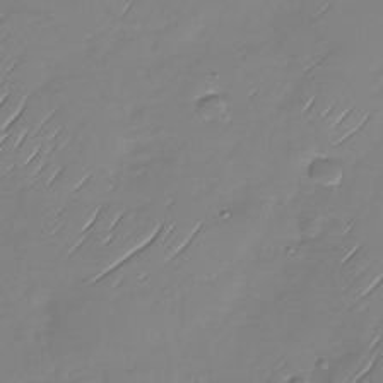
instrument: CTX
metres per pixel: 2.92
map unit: Nhu
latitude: -28.4440
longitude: -61.5749
